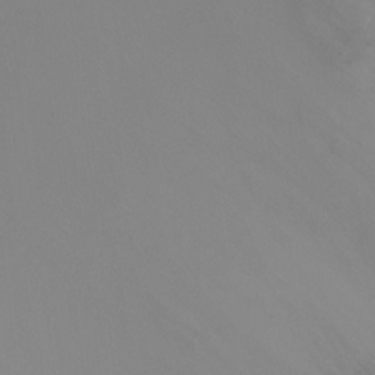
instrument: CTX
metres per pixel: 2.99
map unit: Ht
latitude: -7.3320
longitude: -31.8962
